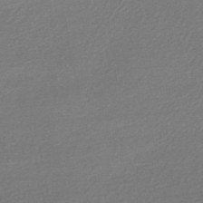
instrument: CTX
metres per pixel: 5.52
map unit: HNb
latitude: -48.4440
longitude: 60.3306
